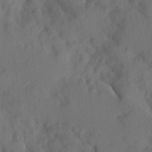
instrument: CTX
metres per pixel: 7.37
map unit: Ave
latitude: 9.8961
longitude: -102.4790
